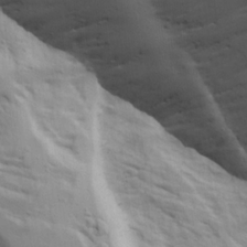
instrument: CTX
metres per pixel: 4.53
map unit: Ave
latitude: 22.8758
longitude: -132.6868
